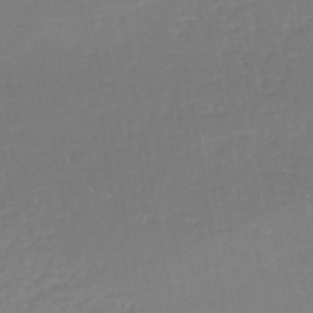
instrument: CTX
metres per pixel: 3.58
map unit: eHh
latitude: -42.9352
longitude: -31.4994
